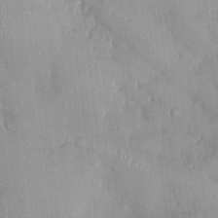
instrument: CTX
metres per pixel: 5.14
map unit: HNhu
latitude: 0.5168
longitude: -3.6505
